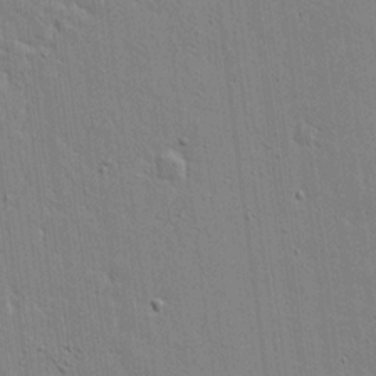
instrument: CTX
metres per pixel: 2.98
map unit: lAvf
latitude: 17.0647
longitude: -127.4993
